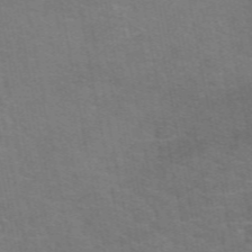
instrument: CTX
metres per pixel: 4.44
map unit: eAb
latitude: 50.6490
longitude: 105.1998
